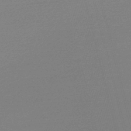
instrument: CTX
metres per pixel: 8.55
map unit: lHb
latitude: -47.2187
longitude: 68.0472
